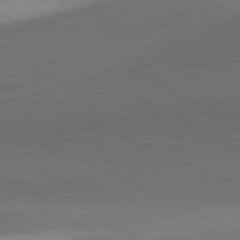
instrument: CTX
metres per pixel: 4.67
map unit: lApd
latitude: 81.7450
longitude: 139.8612
